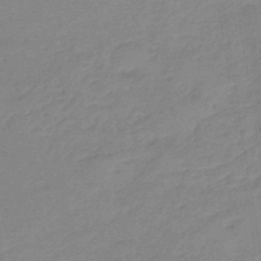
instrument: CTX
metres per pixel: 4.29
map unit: eHb
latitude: -44.5952
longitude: 86.1795
